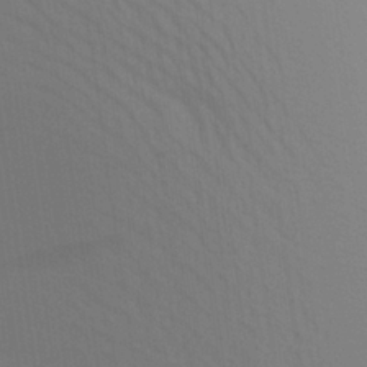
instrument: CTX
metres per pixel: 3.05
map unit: Aa
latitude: 24.5923
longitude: -145.6127
